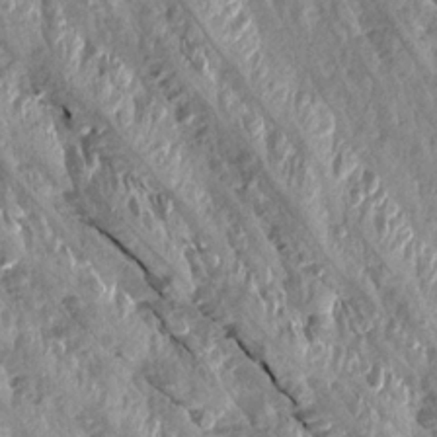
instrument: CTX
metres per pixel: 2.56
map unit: Aa
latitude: 15.7450
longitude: -145.0836
